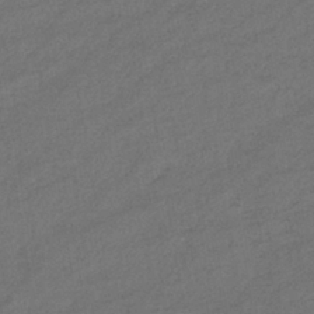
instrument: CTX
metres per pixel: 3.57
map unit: lHb
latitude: -38.5574
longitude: 69.3131
